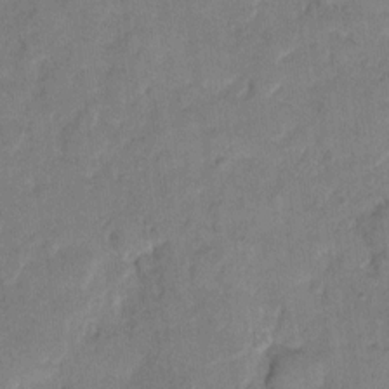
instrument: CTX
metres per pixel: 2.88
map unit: eHh
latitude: 9.8583
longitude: -64.4979
